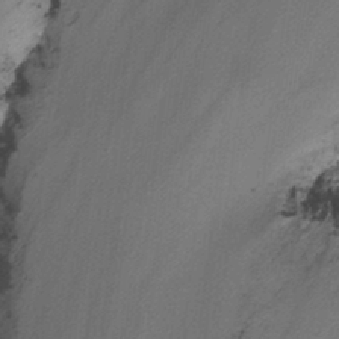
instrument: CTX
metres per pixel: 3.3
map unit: Nhu
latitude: -14.8408
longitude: -53.9150
